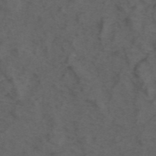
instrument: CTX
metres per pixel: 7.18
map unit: ANa
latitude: 44.1578
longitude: 27.0675
